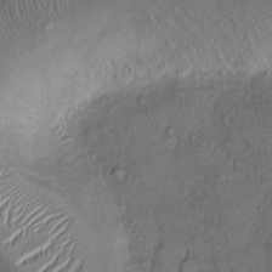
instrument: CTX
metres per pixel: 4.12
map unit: Ht
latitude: -1.2376
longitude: -13.6694
